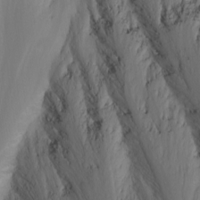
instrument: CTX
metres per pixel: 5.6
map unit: Nhu
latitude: -11.2943
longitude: -64.6868
